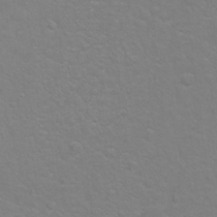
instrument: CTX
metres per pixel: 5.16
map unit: Ht
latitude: -5.8800
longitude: -34.9135
